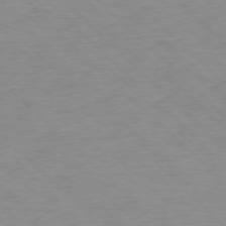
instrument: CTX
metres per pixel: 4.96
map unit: Ap
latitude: -77.3888
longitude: -85.3860
